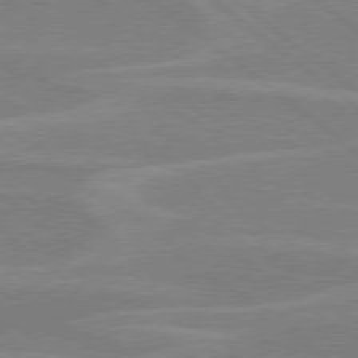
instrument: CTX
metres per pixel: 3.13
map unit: Hpe
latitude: 78.3090
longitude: -126.7057
